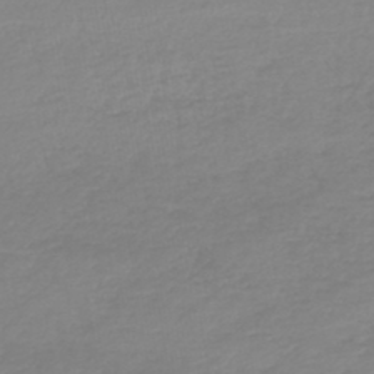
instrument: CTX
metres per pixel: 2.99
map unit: lHb
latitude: -44.5385
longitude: 72.1983
